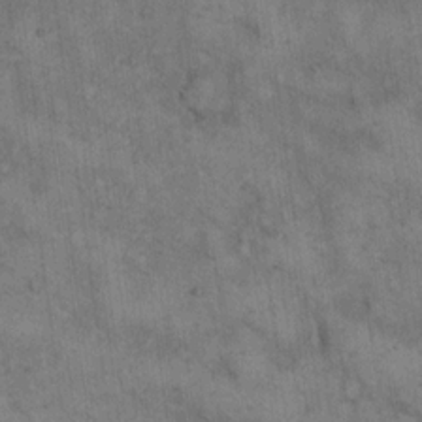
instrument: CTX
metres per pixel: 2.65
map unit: eHh
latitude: 17.5371
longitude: -63.4805
